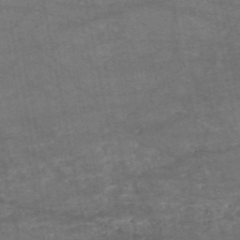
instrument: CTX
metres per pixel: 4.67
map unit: HNb
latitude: -55.2376
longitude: -40.1010
